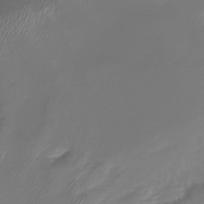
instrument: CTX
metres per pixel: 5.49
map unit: Nhu
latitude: -22.5952
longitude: -56.5545
